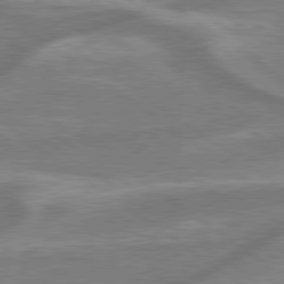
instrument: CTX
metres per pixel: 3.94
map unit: lApd
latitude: 79.4238
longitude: -171.2915
